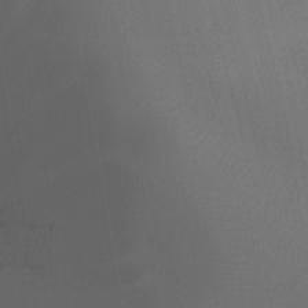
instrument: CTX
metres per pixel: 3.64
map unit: Nhu
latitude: -6.9541
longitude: -89.8962
